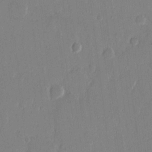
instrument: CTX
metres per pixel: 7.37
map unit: eHh
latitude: 14.5924
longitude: -70.0255
